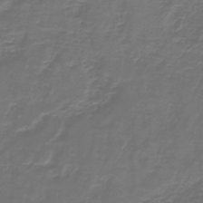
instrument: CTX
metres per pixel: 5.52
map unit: lHb
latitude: -43.2375
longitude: 57.2565
